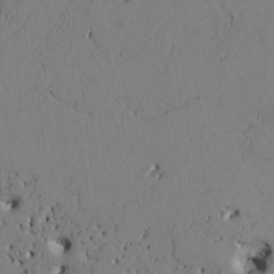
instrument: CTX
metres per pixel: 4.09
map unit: Htu
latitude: -3.2942
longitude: 168.7463
